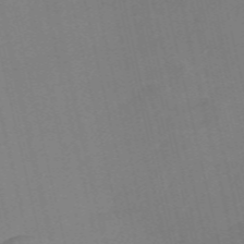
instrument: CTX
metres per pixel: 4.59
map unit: Nve
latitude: -58.1605
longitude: 50.6518
